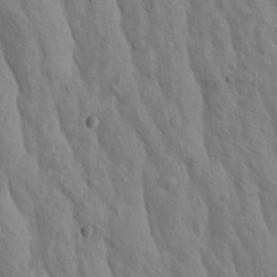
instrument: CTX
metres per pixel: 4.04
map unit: Htu
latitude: -3.5588
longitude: 170.6330
